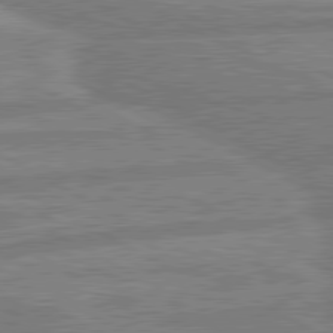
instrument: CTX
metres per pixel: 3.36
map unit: lApd
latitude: 80.5168
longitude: -171.8394
